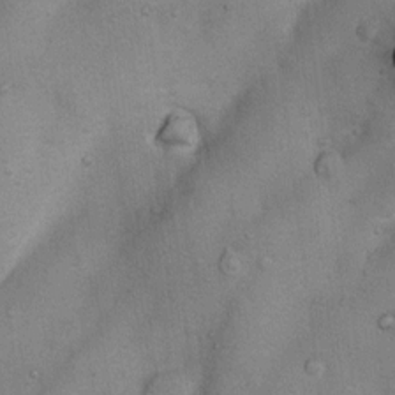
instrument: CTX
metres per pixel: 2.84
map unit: Nhu
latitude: 6.3656
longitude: -23.5371
